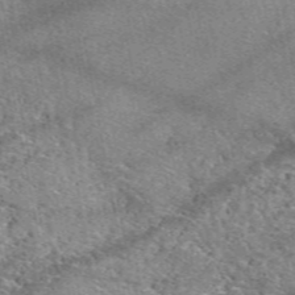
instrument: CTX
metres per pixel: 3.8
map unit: eAb
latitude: 50.1766
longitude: 108.8786
